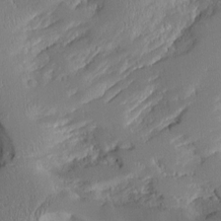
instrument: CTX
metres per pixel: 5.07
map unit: Aa
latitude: 10.9892
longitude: -126.3278
